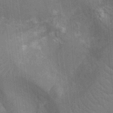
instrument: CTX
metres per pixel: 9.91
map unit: Nhu
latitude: -11.9178
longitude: -22.5357
